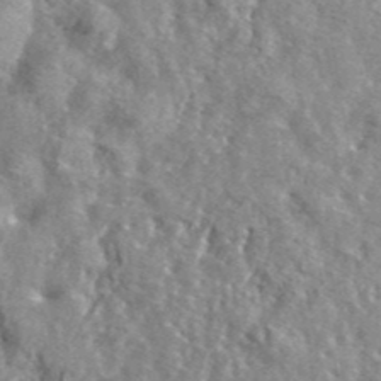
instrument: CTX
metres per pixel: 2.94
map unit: lHvf
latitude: 42.2712
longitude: -89.7072
